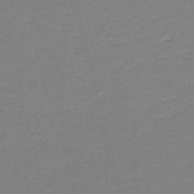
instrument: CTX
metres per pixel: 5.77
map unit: HNb
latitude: -49.9367
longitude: -41.8772
